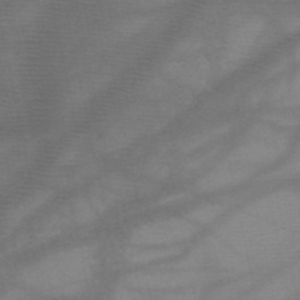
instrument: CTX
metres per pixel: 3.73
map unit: HNb
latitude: -48.1039
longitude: -41.0647
